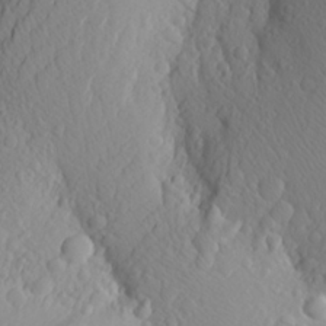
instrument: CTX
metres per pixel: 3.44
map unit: Aa
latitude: 24.9324
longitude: -146.0633
